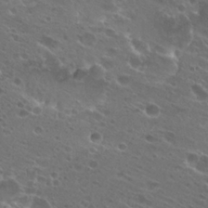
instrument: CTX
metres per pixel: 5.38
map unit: Hto
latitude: 25.1592
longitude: -40.1010
